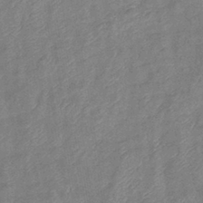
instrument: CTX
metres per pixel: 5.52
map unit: eHb
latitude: -41.1998
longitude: 80.8219
